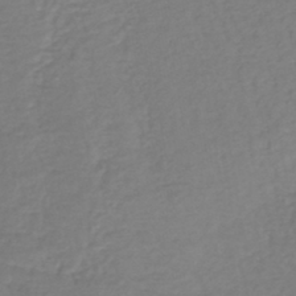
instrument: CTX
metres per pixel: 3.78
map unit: lHb
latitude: -42.9352
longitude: 73.0108
